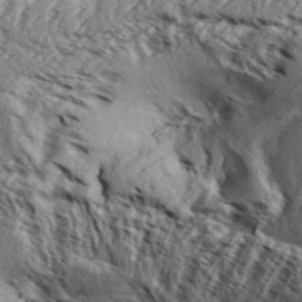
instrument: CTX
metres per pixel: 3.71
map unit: Aa
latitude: 33.1403
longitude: -136.7813
